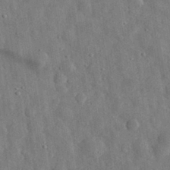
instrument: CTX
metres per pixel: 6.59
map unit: eHh
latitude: 31.3860
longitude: -74.1767
